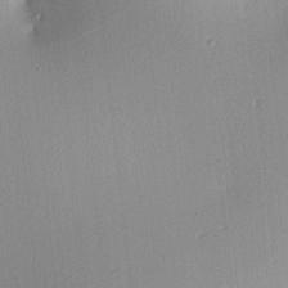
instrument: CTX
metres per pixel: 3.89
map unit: lAa
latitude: 3.0836
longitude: -116.2900
